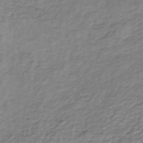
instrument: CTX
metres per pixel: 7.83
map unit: lHb
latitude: -36.7841
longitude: 58.9919
